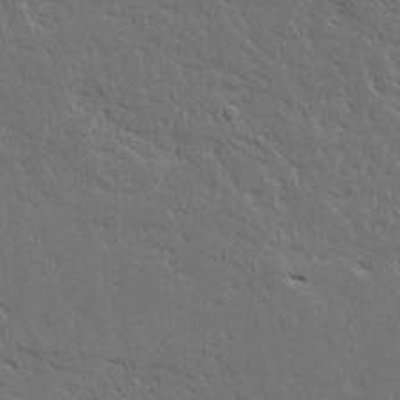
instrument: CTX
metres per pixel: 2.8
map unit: Ave
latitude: 15.3671
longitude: -139.5749
